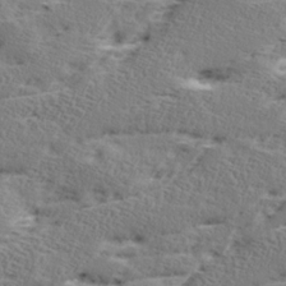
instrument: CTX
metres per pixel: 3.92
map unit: Ave
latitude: 16.8947
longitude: -138.0444
